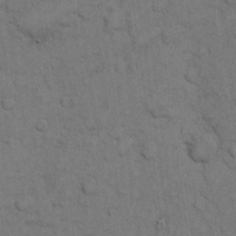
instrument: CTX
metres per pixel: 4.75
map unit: eHh
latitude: 6.1389
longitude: -64.7435
